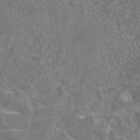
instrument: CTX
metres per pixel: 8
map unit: eAb
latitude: 45.2348
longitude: 109.0675
